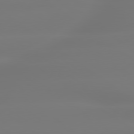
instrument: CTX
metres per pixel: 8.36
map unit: lApd
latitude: 79.4238
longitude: -136.4601
